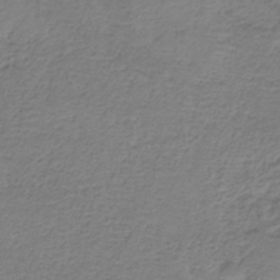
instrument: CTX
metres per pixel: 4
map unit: HNb
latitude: -35.5210
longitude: 53.5966
